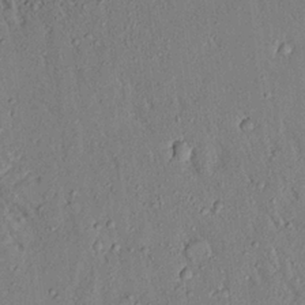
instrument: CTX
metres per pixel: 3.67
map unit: Aa
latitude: 19.5182
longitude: -147.4049
